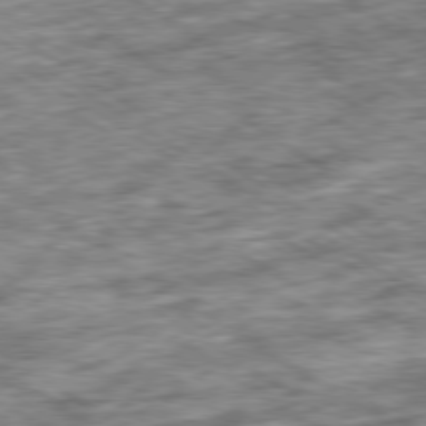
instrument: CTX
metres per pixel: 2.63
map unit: Ap
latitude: -79.9178
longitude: -74.8758
